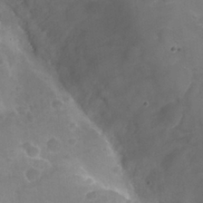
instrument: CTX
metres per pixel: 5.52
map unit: Nhu
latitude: 25.4804
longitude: -53.3104
